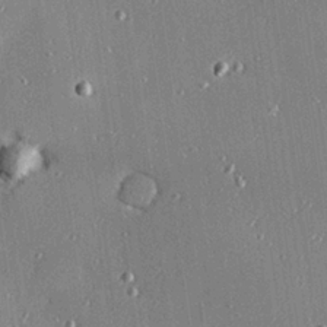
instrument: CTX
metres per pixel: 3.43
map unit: Hve
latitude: 26.1956
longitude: -90.1767
